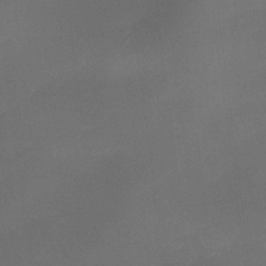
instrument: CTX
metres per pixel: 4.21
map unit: Ave
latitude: -10.2551
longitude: -122.6301
